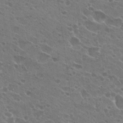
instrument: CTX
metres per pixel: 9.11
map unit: Hto
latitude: 23.4615
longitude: -41.9339
